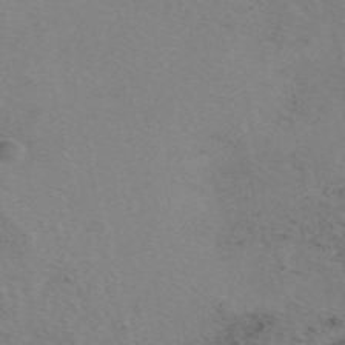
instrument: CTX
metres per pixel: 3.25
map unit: eAb
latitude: 50.2144
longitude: 106.9164
